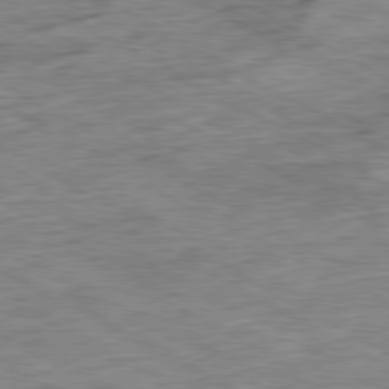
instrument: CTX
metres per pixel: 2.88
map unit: Ap
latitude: -80.7652
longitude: -84.1956
